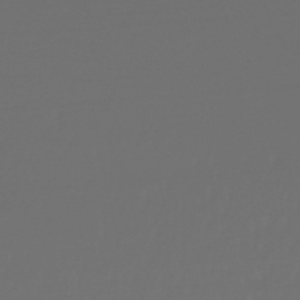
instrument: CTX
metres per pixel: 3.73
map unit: lHb
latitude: -47.9556
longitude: 62.8408
